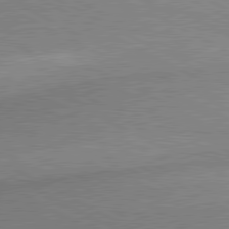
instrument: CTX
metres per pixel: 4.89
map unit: lApd
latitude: 80.5357
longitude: 164.8975
